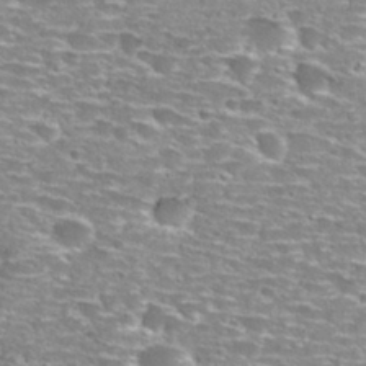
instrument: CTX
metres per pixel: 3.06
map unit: Nhu
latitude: 29.1781
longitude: -48.3278
